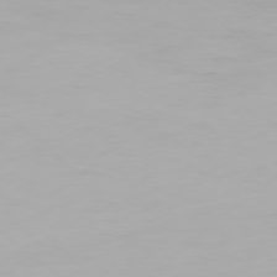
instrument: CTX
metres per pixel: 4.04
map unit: Ap
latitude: -77.5777
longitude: -62.2145
